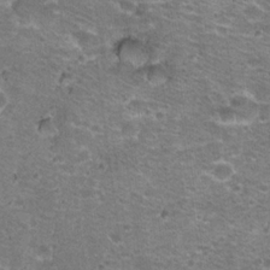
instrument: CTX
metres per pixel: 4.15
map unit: Hto
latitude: 21.4616
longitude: -33.0270
